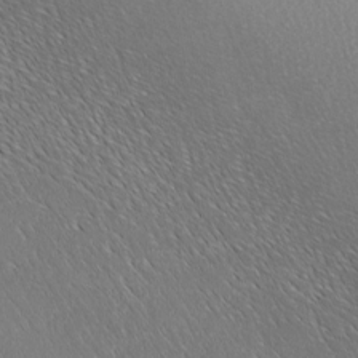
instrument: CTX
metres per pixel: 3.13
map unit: Ave
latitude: -6.5951
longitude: -123.1781
